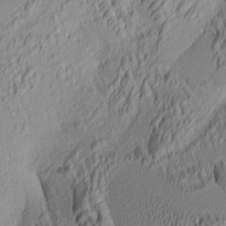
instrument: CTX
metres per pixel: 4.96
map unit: lAa
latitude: 4.0255
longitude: -115.5749
